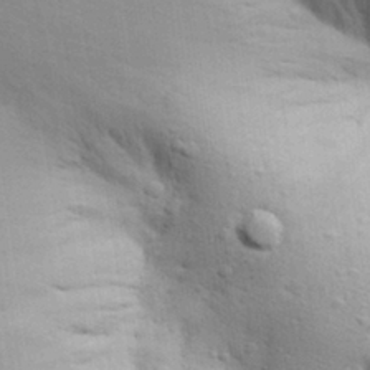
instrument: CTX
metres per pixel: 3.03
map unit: Aa
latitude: 29.1970
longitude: -147.5183
